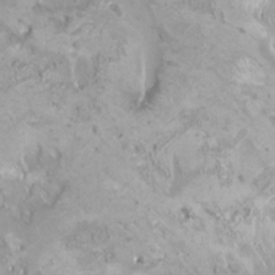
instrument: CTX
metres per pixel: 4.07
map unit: HNhu
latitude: 3.5938
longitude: 5.3509
